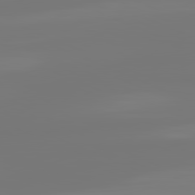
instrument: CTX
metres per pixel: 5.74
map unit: lApd
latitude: 81.5371
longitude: -176.1766
